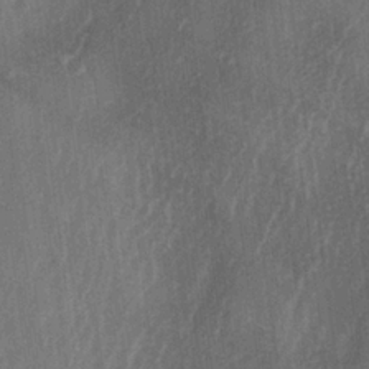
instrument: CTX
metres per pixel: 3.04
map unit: lAa
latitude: -6.9541
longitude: -129.1403
